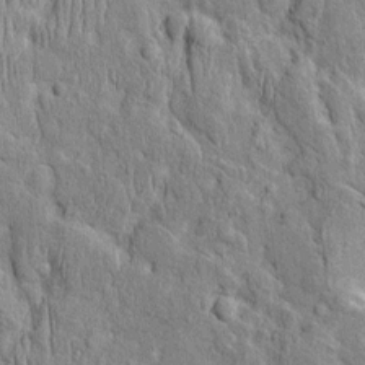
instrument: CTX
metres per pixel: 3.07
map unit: Htu
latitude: -3.8044
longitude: 151.5777
